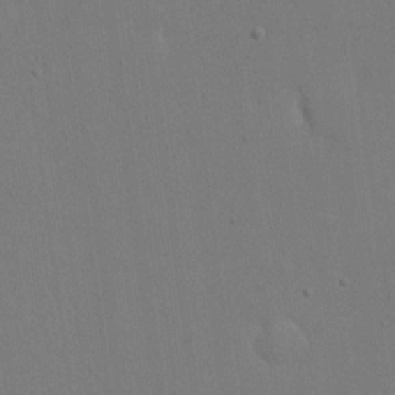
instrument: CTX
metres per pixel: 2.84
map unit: eHh
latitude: 19.2348
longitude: -69.6505
